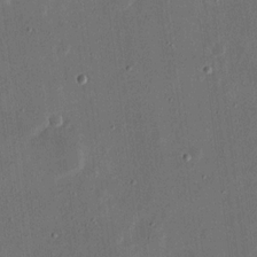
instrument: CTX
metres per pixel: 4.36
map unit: eHh
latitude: 16.0444
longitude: -70.3656
